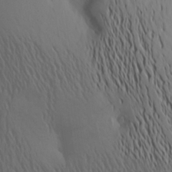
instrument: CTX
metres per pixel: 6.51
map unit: Aa
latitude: 21.6505
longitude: -146.0255
